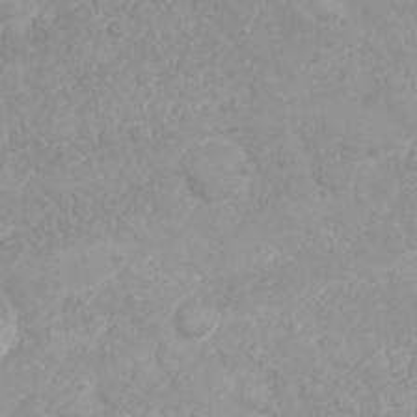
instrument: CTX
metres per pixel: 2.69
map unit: Nhu
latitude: 26.6113
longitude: -62.1389
